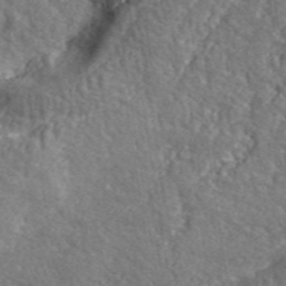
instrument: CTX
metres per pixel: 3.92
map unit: eHh
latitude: 42.1578
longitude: -91.4615
